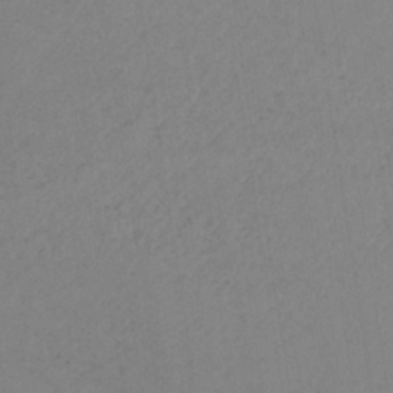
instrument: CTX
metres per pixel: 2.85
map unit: HNb
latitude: -33.7100
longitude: 63.7666
